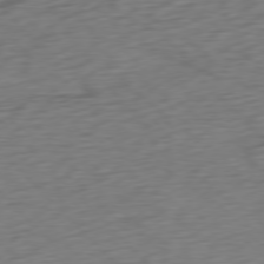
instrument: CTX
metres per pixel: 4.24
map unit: Ap
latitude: -76.7463
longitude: -78.5735
